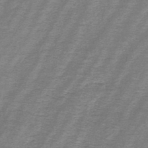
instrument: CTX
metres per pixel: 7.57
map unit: lHb
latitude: -44.5385
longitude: 57.0486
